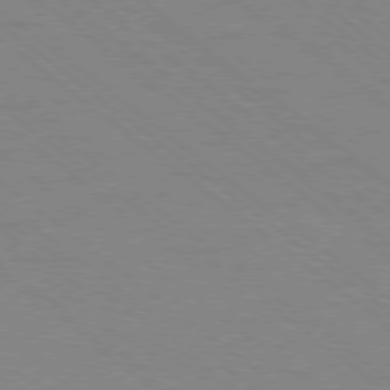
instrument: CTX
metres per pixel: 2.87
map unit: Ap
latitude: -78.8408
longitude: -64.6868
